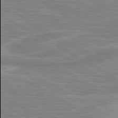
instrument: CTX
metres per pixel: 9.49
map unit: lApd
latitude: 80.6490
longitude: 174.0094
